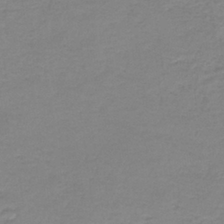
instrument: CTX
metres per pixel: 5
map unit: eAb
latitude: -36.9541
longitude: 53.1053
